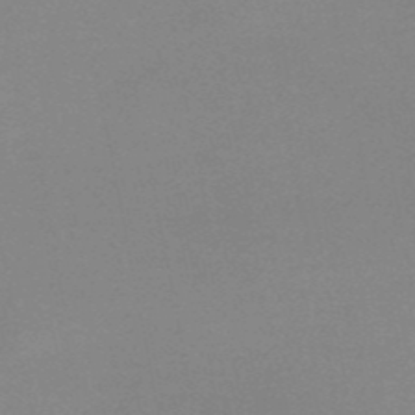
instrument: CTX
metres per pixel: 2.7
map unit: HNb
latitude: -51.6722
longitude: -52.4223
